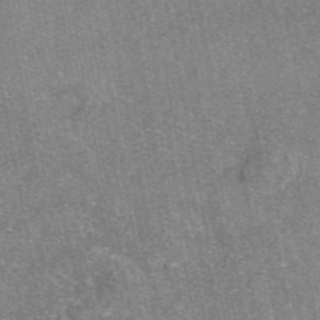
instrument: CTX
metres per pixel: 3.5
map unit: eAb
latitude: 47.3293
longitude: 107.0676
